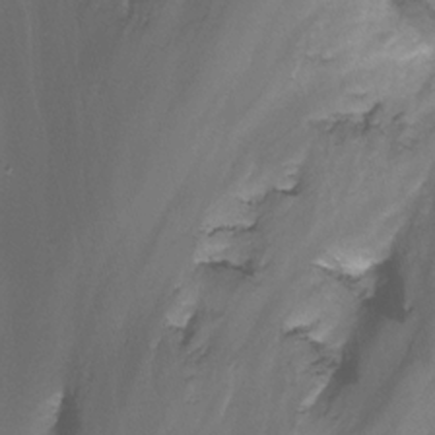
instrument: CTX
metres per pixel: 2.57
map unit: Nhu
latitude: -12.7085
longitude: -50.7624
